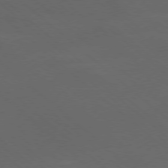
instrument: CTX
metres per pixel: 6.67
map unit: Ap
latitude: -78.3873
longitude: -67.9906
